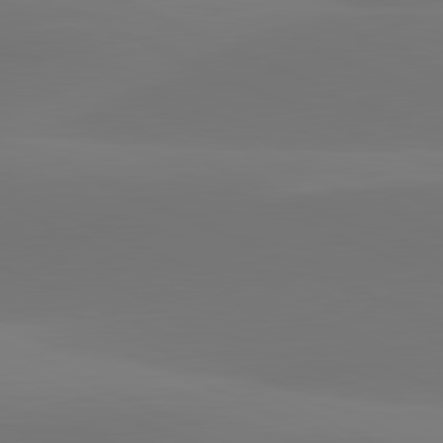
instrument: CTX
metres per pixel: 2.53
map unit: lApd
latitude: 81.7827
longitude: 128.6141
